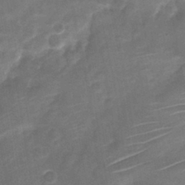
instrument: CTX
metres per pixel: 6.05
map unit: Nve
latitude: -19.8800
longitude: 106.6519
